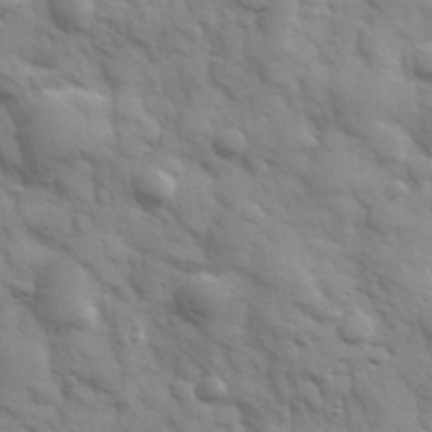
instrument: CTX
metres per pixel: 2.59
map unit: Hve
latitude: 32.2334
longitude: 150.5196
